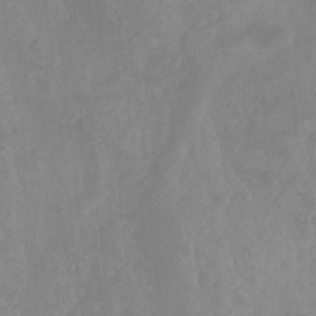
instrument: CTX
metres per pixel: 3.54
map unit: Ht
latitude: -9.4832
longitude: -39.4426
